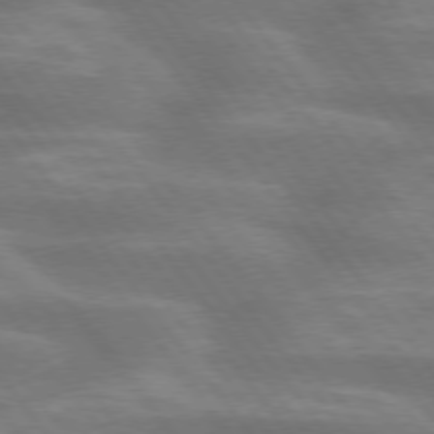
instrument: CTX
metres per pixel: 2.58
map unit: lApd
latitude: 74.9136
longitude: -58.3467
